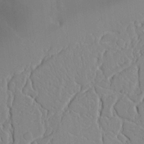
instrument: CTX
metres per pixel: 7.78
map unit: Aa
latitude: 24.7435
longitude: -131.2915
